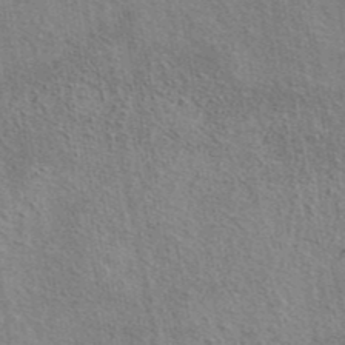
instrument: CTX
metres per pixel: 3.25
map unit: eAb
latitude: 43.1970
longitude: 113.9745
